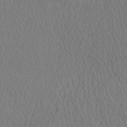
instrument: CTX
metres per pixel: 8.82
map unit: eHh
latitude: -3.5777
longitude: 15.8801
